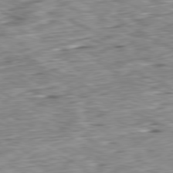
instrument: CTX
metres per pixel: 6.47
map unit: Ap
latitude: -80.6141
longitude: -84.1578
